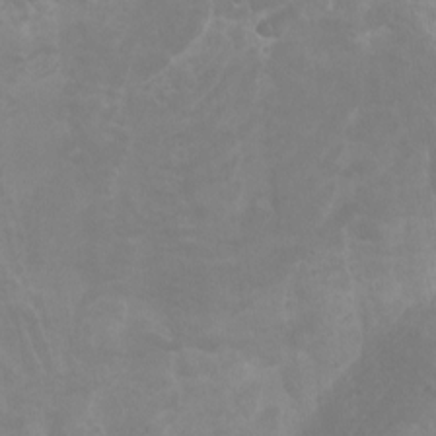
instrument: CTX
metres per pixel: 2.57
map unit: Nhu
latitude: -11.1053
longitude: -75.0081
